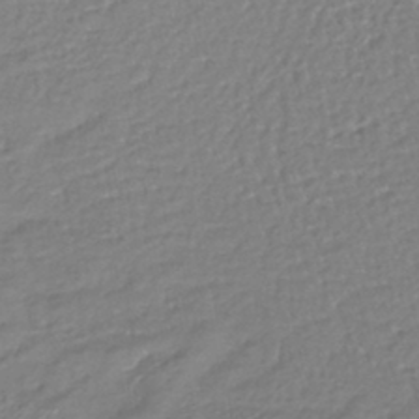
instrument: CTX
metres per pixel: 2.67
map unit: lHb
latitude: -41.2943
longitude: 75.7289
